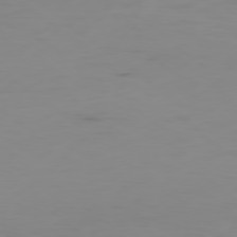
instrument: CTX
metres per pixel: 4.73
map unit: Ap
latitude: -79.0108
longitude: -70.5168
